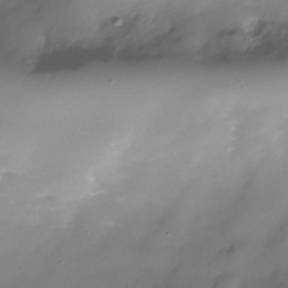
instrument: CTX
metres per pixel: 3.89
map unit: Nhe
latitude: -37.6721
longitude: -112.2333
